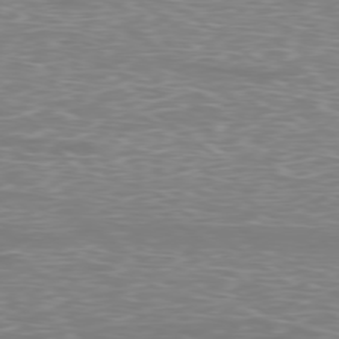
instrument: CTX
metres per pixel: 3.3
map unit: Ap
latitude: -78.8597
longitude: -61.9906
